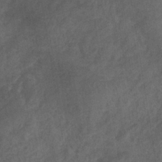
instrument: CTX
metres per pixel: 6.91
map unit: eHb
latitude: -32.7086
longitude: 71.8989
